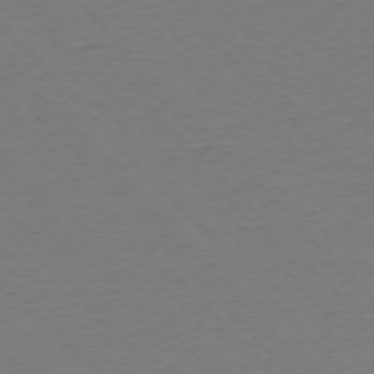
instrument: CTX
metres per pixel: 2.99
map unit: Ap
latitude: -76.2173
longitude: -85.7828
